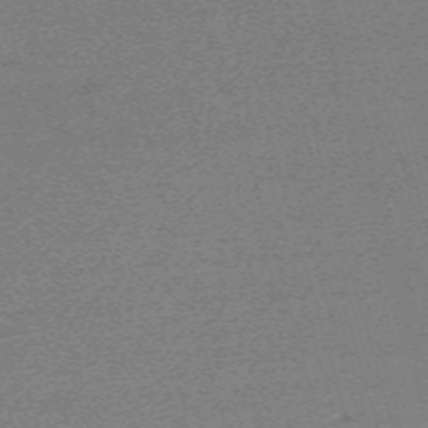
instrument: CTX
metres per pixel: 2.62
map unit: eHh
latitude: -61.6533
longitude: 51.8422
